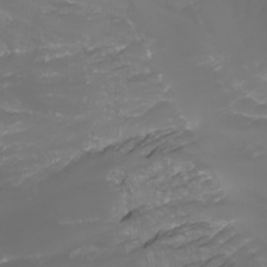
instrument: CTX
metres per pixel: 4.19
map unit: Nhu
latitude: -5.6722
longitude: -89.0837
